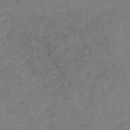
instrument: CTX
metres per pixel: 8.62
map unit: eHh
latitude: -43.2187
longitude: -32.7624
